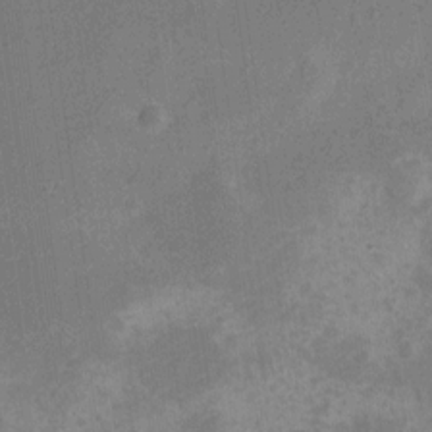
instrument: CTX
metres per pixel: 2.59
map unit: Nve
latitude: -25.5588
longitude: 106.8786
